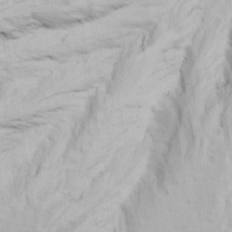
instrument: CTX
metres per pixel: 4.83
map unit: Ave
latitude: 19.0080
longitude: -138.0822
